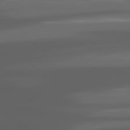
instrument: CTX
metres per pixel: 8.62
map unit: lApd
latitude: 80.7246
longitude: -140.7813
